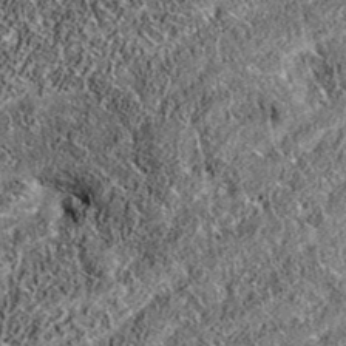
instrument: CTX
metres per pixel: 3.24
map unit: eAb
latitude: 36.3089
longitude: 110.3306
